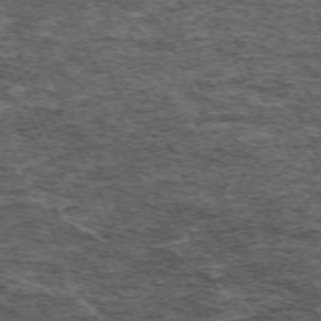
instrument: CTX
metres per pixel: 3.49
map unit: Hpe
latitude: -70.6896
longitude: 11.6533
